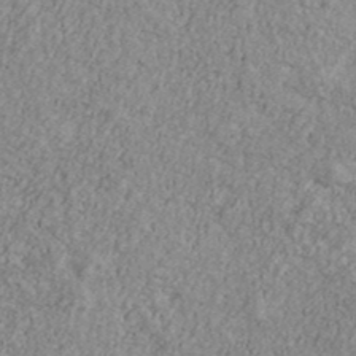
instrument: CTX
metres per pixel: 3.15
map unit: Ave
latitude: 41.1214
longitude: -111.3293
